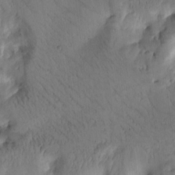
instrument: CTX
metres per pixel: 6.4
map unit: Htu
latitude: -1.1809
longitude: 170.4818
